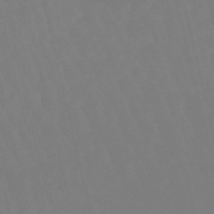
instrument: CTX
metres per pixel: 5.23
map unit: lHb
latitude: -49.1431
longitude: 76.3684
